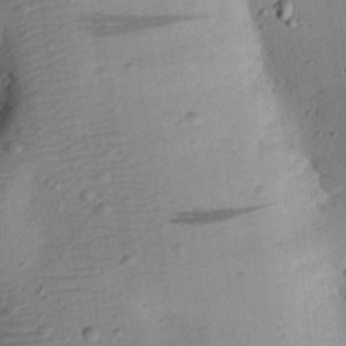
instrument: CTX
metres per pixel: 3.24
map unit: eHh
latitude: 25.0458
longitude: -71.3104
